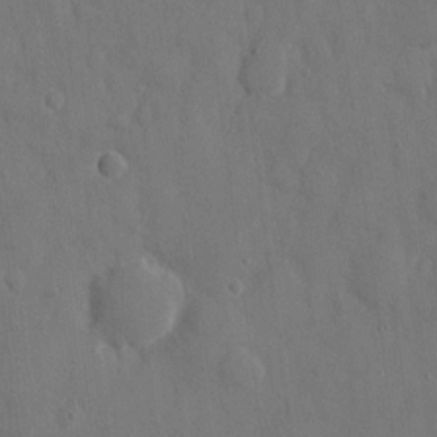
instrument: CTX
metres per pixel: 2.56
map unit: eHh
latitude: 7.9906
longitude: -68.6491
